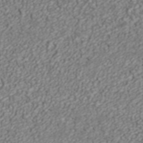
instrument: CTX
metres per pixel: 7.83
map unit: ANa
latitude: 42.2901
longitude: 28.7274
